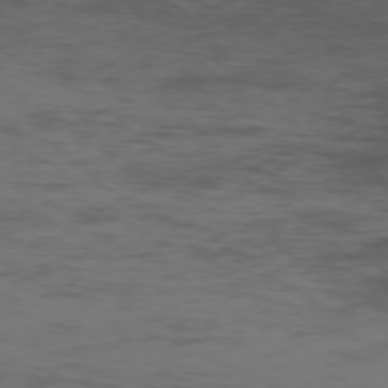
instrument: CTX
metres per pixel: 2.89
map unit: Ap
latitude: -76.3873
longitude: -67.9150
